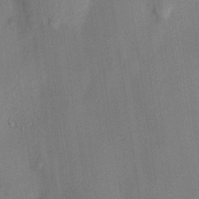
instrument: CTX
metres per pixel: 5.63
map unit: HNhu
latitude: 13.6505
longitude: 11.2187
